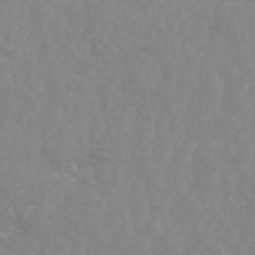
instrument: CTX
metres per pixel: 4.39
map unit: ANa
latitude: 45.8583
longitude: 27.6910
